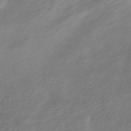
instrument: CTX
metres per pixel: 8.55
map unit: HNhu
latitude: -39.6533
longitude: 102.2740
